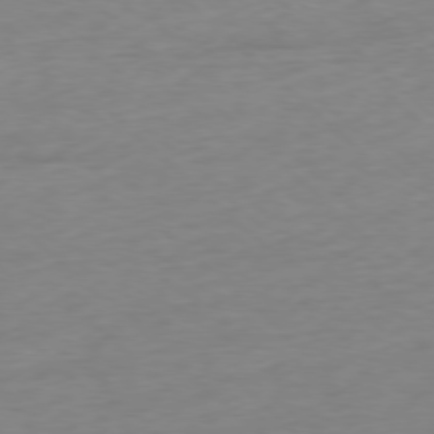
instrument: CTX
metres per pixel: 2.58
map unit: Ap
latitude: -77.8233
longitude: -79.3104
